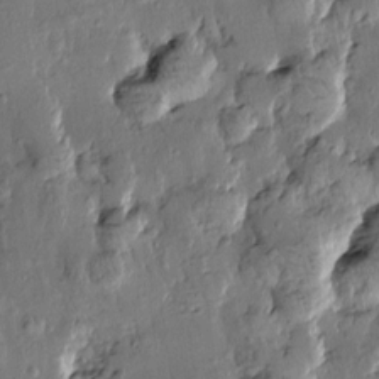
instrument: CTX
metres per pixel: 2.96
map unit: Htu
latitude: -0.4062
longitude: -176.6301
